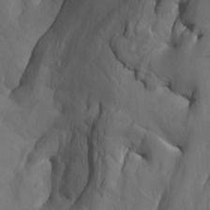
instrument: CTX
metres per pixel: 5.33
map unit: Htu
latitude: -8.0472
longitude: -66.8569
